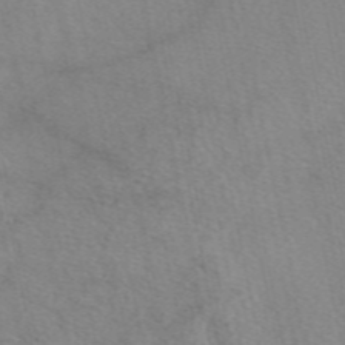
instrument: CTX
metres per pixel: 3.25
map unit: eAb
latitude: 49.1214
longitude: 111.2565
